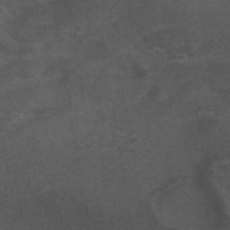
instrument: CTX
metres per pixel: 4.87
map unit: ANa
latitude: 39.2537
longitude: 29.2187
